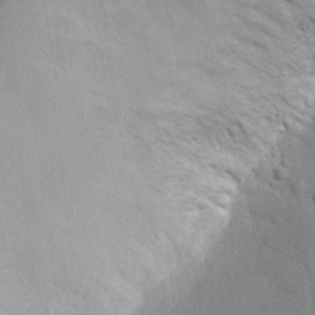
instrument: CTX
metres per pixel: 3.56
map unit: eHh
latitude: 28.0633
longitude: -75.8583
